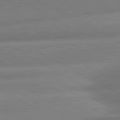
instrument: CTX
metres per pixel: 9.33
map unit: lApd
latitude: 80.8569
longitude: -163.4616
